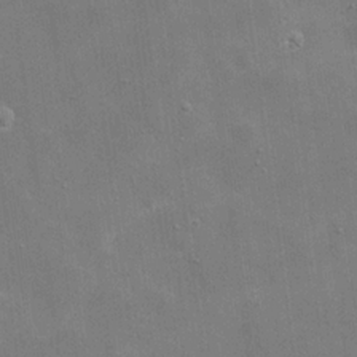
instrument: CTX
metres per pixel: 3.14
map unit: eHh
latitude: 20.6113
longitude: -66.3089
